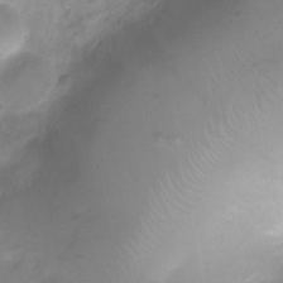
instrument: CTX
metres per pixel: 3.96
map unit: Ht
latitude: -0.8030
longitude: -19.8394
